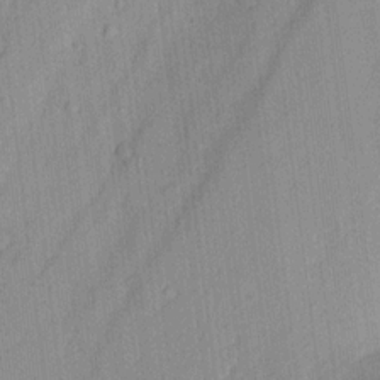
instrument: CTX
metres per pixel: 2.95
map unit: Aa
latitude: 17.9150
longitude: -143.0836
